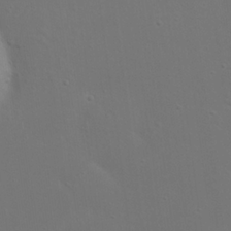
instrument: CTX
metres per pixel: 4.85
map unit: eHh
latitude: 23.8394
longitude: -69.5371
